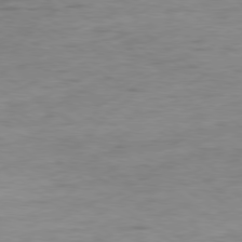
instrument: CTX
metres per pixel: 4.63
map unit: Ap
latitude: -80.0472
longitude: -70.6112
